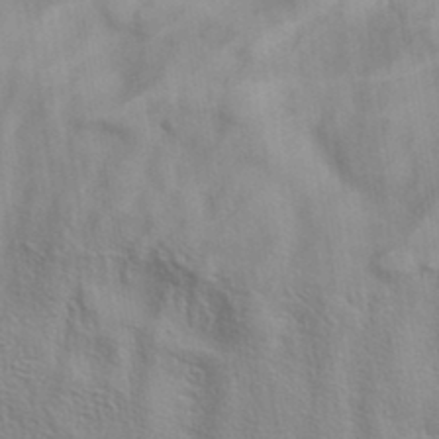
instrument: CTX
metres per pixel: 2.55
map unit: eAb
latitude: 34.8191
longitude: 111.5588
